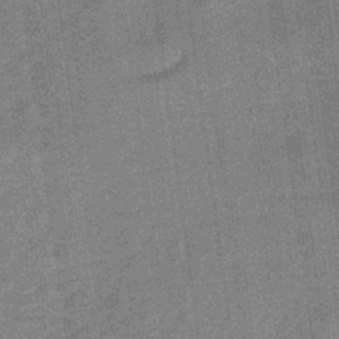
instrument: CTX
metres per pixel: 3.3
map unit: lHb
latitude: -39.9178
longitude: 69.4643
